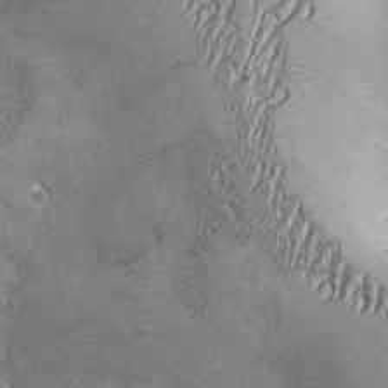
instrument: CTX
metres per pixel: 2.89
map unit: Ave
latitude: -7.1620
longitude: -121.2348
